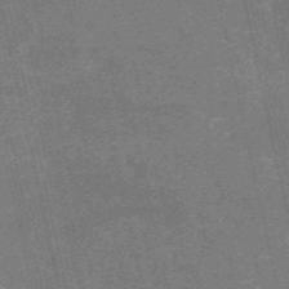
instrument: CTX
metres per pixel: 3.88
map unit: HNb
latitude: -54.7463
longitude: -40.4034
